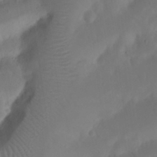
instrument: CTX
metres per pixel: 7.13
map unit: Nhu
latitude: 21.4994
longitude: -72.6680
